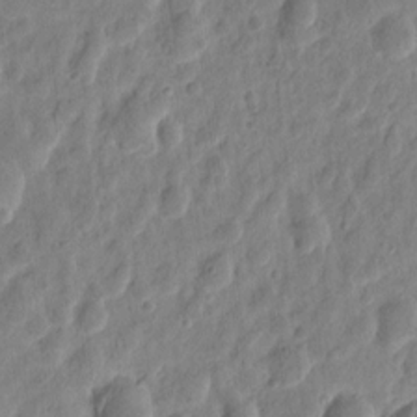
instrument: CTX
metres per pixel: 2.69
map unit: eHh
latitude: 9.4427
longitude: -73.8962
